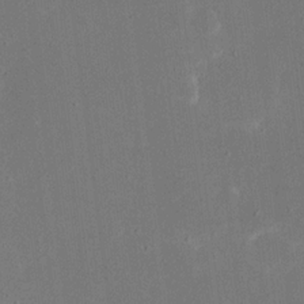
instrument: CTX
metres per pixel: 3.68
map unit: eHh
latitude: 19.3859
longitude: -69.9528
